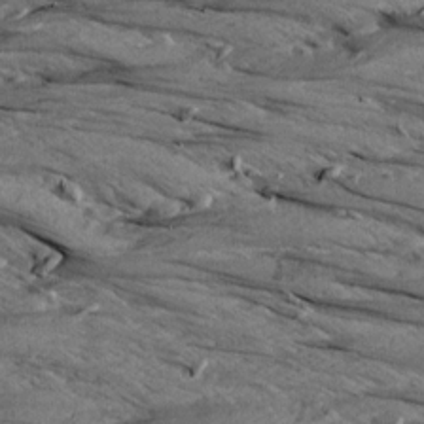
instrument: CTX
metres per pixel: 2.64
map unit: Aa
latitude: 8.8191
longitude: -138.9136
